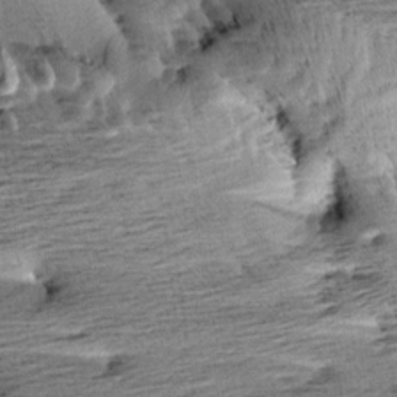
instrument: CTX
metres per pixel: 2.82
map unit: Aa
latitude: 6.7435
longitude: -137.6505
